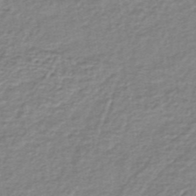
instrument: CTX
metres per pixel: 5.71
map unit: lHb
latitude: -35.4076
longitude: 60.5196
